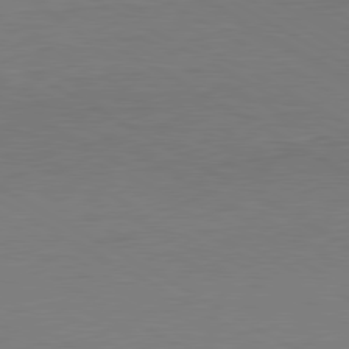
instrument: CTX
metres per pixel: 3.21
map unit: Ap
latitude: -81.3699
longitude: -67.7638
